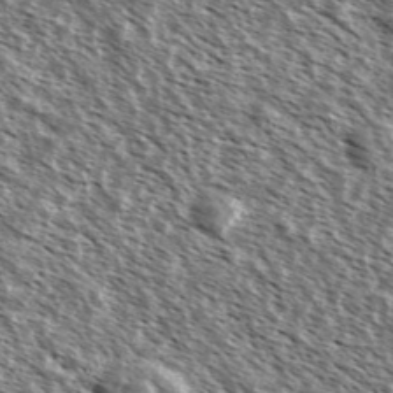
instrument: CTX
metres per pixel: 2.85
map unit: Ave
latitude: 37.4238
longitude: -111.9528
